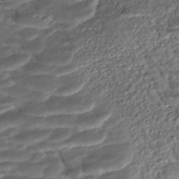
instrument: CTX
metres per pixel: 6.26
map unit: ANa
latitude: -41.9178
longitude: 109.2565
